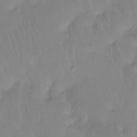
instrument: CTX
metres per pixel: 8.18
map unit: Htu
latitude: -13.8800
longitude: -46.8380
